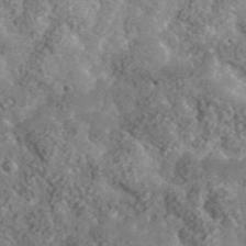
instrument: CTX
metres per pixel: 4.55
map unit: lHvf
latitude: 37.4805
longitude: -87.7827
